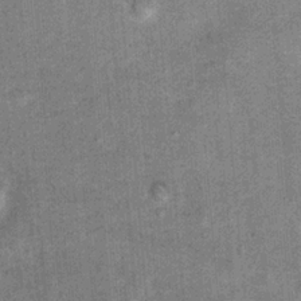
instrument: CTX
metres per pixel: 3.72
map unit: Hto
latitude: 15.3860
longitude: -34.9513
